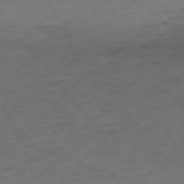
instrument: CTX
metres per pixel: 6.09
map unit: Ap
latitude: -75.5588
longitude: -66.8002
